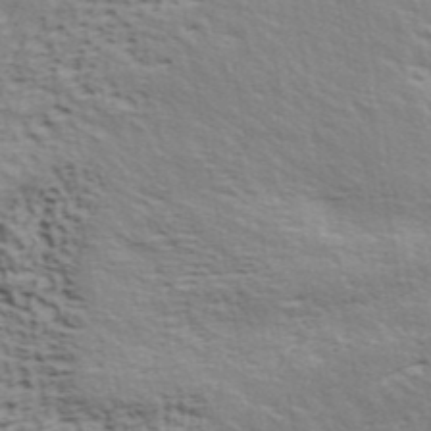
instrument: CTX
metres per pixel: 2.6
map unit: ANa
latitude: 40.7435
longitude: 30.1794
